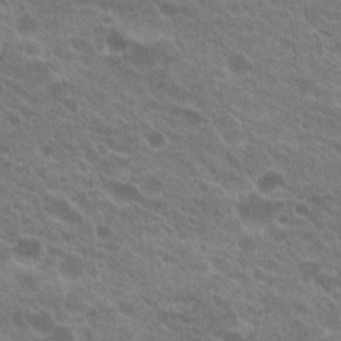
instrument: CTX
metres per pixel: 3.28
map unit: Hto
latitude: 22.0633
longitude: -38.0255
